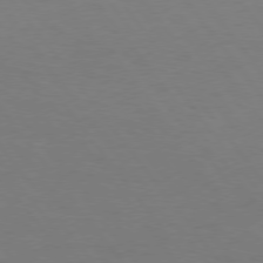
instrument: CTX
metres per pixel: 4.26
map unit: Hpe
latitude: 75.4804
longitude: -140.6112
